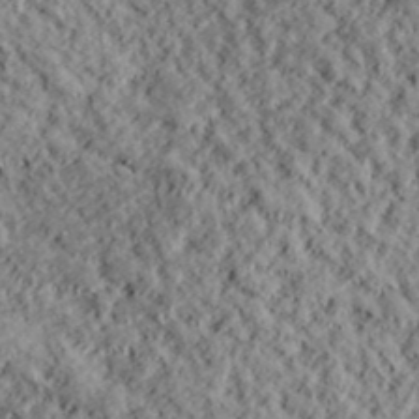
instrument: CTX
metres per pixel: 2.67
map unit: lHvf
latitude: 38.9891
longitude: -88.5168
